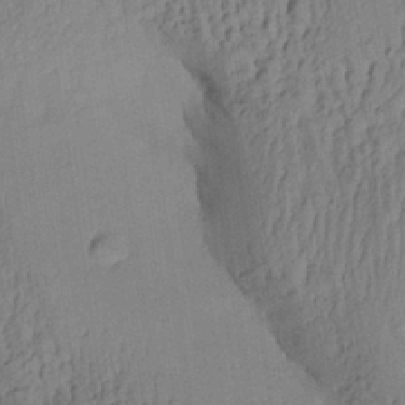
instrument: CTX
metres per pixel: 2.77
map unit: Aa
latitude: 30.2145
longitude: -132.7813
